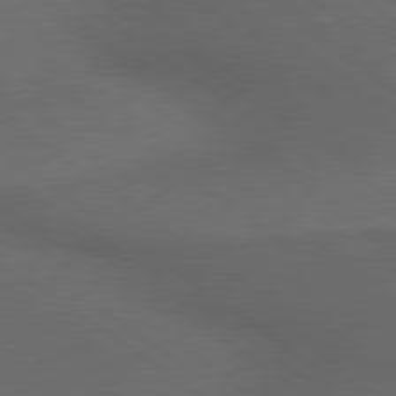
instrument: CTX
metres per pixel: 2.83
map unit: lApd
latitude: 79.7072
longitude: -176.9136
